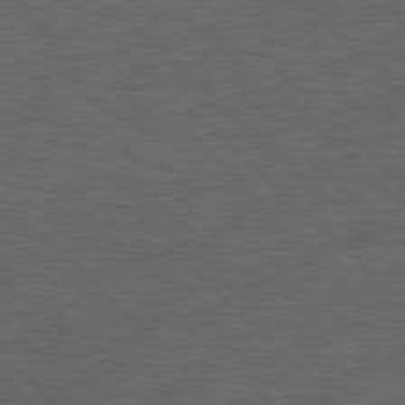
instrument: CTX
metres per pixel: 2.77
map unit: lApd
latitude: 77.4993
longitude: -60.3845
